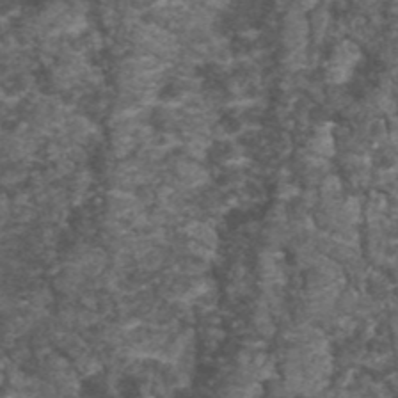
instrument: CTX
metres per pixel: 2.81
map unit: Nhu
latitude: 3.1025
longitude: -17.9150
